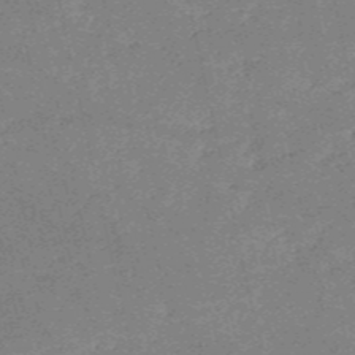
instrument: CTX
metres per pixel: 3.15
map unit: HNb
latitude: -54.4818
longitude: -40.2711
